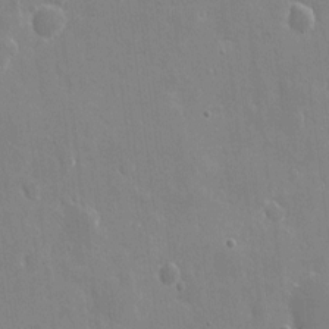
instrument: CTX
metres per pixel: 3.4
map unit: eHh
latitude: 9.8583
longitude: -69.8206
